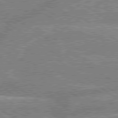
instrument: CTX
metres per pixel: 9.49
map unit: lApd
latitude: 79.3482
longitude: -158.0255
